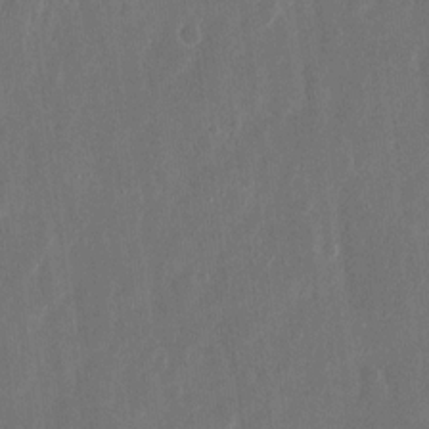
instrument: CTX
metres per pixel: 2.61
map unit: eHh
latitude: 11.9906
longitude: -71.5938
